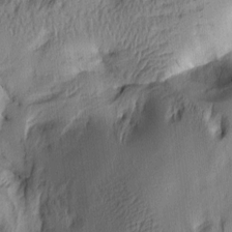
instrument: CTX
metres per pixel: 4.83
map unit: lAa
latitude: 5.2915
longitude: -113.7638
